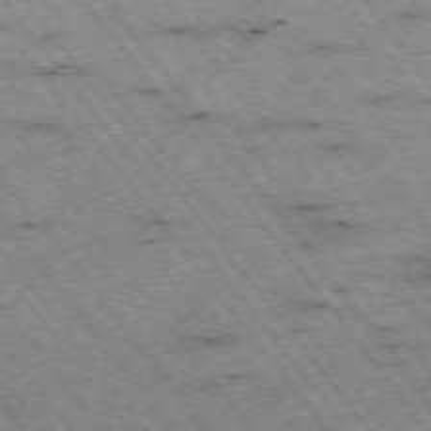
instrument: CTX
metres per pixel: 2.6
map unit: Hpe
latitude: -74.8030
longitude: 4.8975
